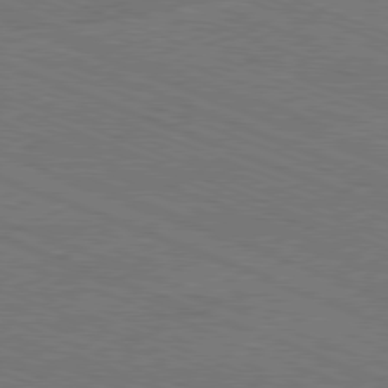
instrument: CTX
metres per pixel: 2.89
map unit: Ap
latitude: -81.1242
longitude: -74.8380
